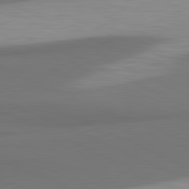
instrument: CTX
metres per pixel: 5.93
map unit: lApd
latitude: 81.4804
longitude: 171.7667
